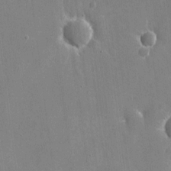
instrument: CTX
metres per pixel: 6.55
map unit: eHh
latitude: 10.3278
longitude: -69.8961
